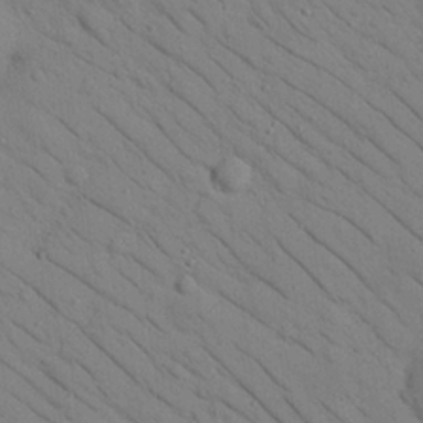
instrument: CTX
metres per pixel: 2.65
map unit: Nhu
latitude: 24.4601
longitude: -74.2900
